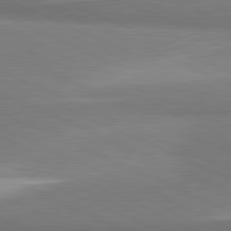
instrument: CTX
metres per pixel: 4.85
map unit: lApd
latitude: 81.5749
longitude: 161.6155
